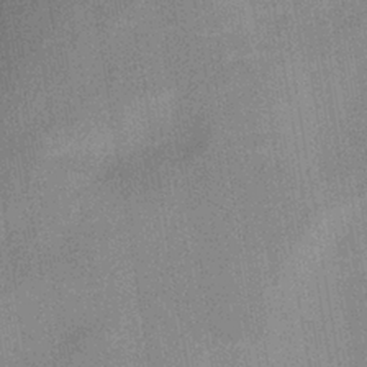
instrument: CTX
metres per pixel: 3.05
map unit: lHb
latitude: -37.2942
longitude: 73.8044
